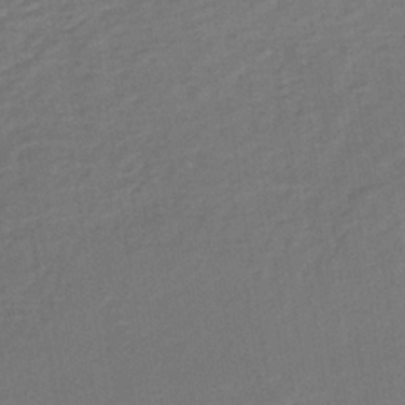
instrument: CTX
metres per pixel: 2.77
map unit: lHb
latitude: -34.9920
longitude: 65.2187
